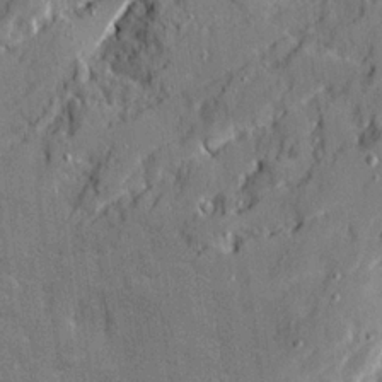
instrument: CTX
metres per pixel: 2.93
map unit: Ave
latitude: 20.8947
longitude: -129.3859
